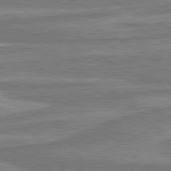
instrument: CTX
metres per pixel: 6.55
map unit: lApd
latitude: 80.8569
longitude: -174.8569
